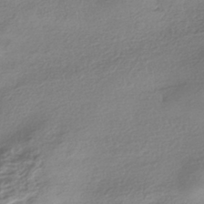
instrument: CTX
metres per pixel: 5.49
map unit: HNhu
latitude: -41.4643
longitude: 99.4643
